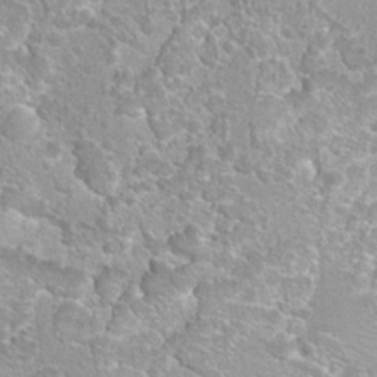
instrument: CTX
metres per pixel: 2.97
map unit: Hto
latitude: 23.7638
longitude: -44.3278
